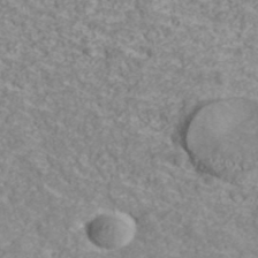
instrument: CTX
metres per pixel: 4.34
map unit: ANa
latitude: 41.3103
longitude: 30.0094
